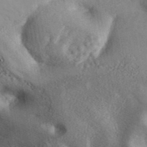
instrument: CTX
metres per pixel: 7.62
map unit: ANa
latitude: 41.6505
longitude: 50.7652
